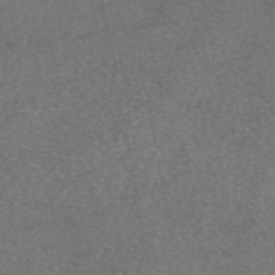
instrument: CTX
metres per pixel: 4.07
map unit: eAb
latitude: 47.4238
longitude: 109.9745
